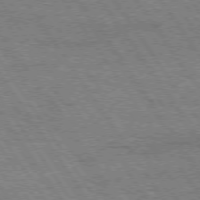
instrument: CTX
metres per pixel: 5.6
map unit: Hpe
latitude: 74.2900
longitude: -151.5182
